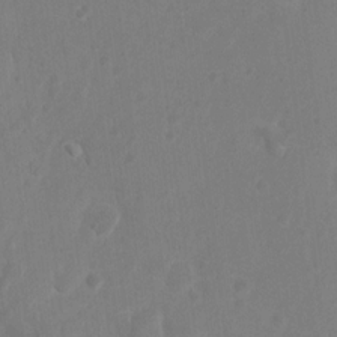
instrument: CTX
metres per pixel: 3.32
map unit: Nhu
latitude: 10.8191
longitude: -27.5749
